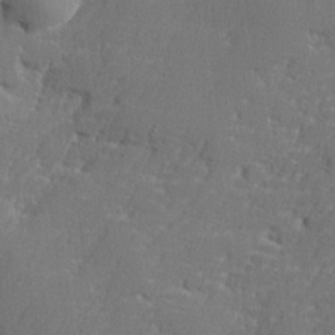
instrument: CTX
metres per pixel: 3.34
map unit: lHvf
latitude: 24.3278
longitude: 141.2754
